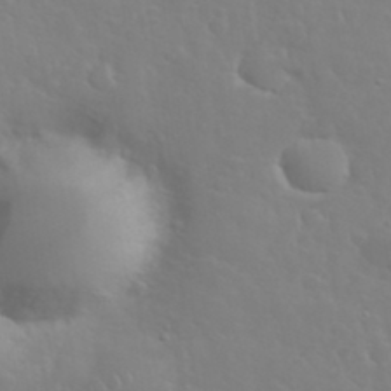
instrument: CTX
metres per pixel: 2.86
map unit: eHh
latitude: 35.5938
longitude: -60.1578
